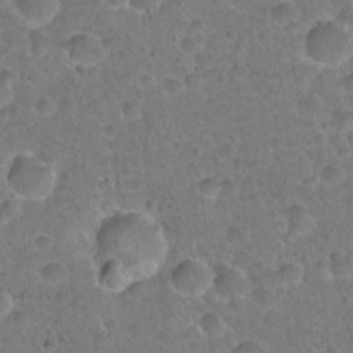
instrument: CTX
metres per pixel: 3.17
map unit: Hto
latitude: 21.6127
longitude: -48.2711
